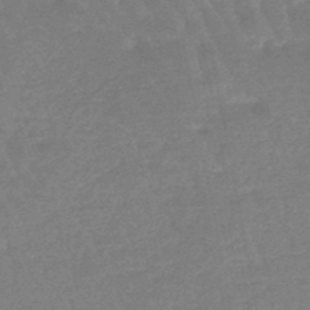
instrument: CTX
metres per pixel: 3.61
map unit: eHb
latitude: -45.8800
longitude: 80.2551
